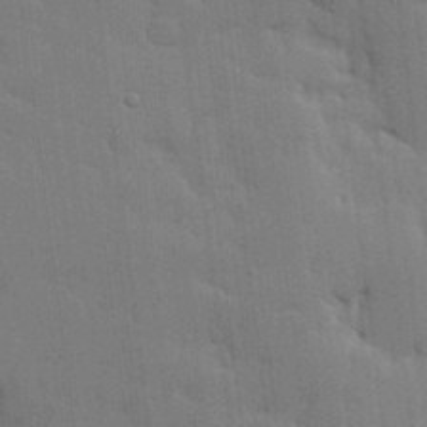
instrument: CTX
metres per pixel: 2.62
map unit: lHvf
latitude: 18.1011
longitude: -113.5560
